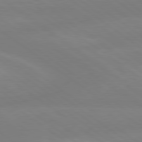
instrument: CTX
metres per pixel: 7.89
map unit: Hpe
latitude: 79.1214
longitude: -149.2348
